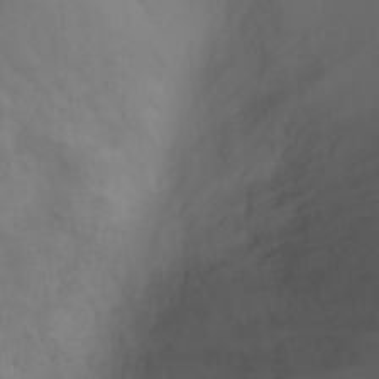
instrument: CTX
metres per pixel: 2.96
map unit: Ht
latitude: 0.8191
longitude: -21.9528
